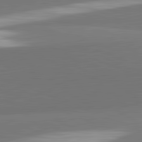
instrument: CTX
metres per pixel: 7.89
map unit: lApd
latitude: 82.3278
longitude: 151.2565
